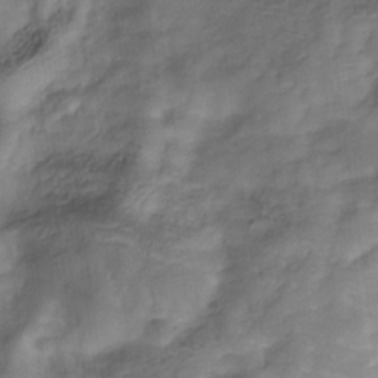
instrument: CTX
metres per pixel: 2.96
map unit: Hve
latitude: -32.3873
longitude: 92.7274
